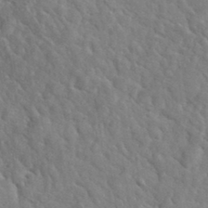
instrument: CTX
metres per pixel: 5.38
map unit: lHvf
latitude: 35.9528
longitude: -87.3293
